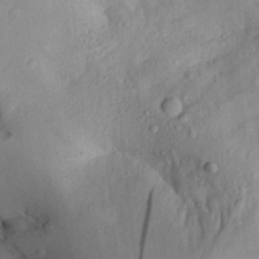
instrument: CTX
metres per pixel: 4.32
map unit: Aa
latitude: 28.8191
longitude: -132.7057
